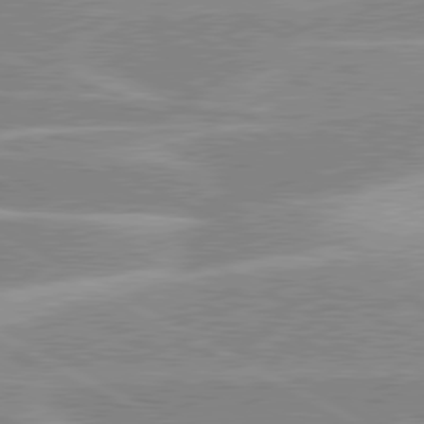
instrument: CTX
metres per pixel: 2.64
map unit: lApd
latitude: 80.2333
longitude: -124.9702
